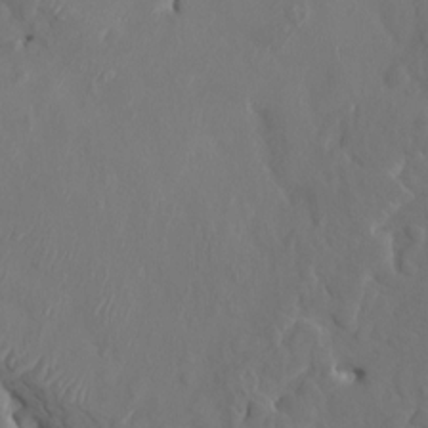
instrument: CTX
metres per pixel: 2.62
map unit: HNhu
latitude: 6.6490
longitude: -6.4412
